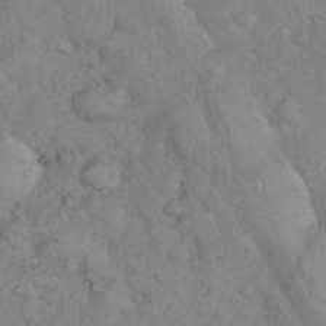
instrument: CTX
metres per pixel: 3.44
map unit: eHh
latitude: 35.7071
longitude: -63.3671
